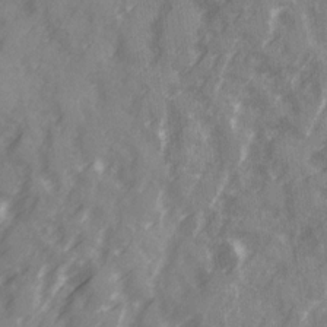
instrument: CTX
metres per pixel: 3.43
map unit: Ave
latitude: 19.9339
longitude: -131.6316
